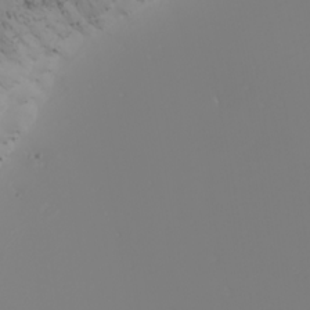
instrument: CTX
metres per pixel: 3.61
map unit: Nhu
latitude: -5.0108
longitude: -84.3845
